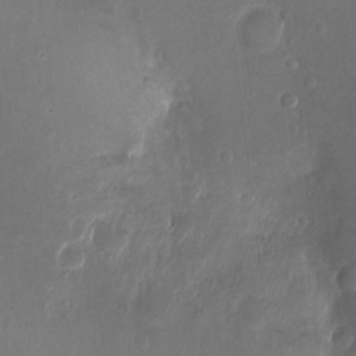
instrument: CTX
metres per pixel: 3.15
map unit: Nhu
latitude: -12.8597
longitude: -38.9891
